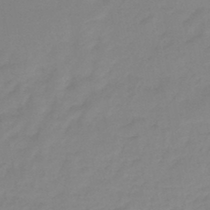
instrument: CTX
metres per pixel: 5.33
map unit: eHb
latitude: -45.9367
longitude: 86.1039
